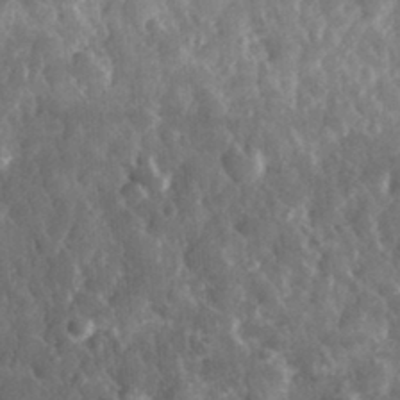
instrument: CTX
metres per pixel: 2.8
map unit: eHh
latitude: 32.2334
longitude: -71.4993
